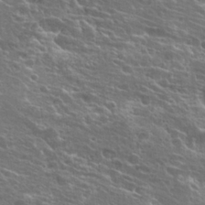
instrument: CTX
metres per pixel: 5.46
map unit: Hto
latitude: 25.8016
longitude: -44.7624
